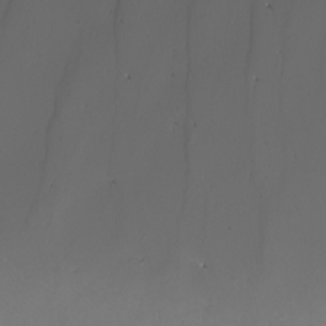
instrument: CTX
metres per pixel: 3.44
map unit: Nhu
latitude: -8.0283
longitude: -93.3292
